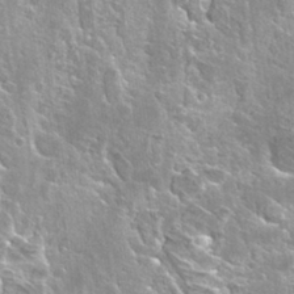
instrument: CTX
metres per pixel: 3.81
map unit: Hto
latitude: 28.1389
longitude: -40.4601
